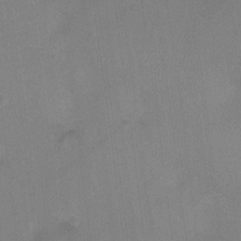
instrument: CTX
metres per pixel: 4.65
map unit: Ht
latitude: -4.6140
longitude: -17.1025
